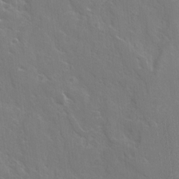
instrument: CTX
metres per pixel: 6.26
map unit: Ave
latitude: 15.6316
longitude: -130.3279
